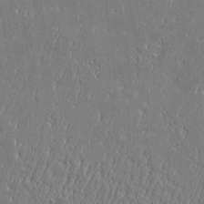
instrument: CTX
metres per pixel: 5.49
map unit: Htu
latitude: -6.1794
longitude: 175.8989
